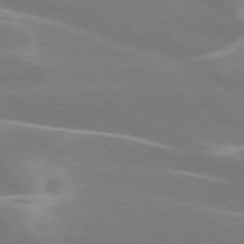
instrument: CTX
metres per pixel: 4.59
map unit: lApd
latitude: 75.6505
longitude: -62.2145
